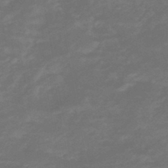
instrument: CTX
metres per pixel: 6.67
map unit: HNhu
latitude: -46.8408
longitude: 90.2362
